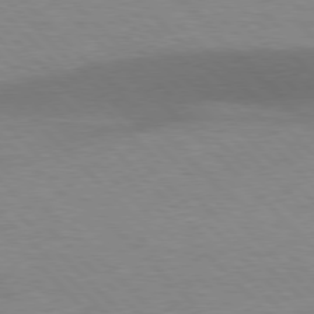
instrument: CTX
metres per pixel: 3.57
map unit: lApd
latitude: 77.0080
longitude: -59.9717
